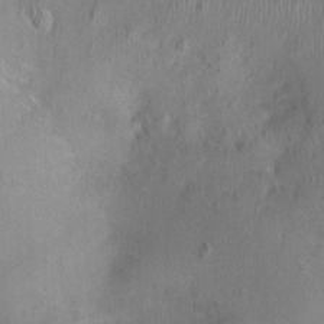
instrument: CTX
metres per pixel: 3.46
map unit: Ht
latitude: -1.7667
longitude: -15.1404
